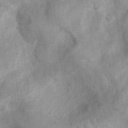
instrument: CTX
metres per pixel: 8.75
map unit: Ht
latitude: 3.0836
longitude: -26.8191
